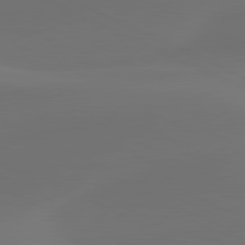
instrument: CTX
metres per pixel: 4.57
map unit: lApd
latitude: 80.5546
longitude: -82.4412
